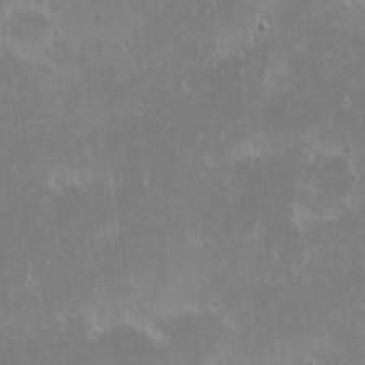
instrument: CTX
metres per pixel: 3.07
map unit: eHh
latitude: -2.1038
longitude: -84.8947
